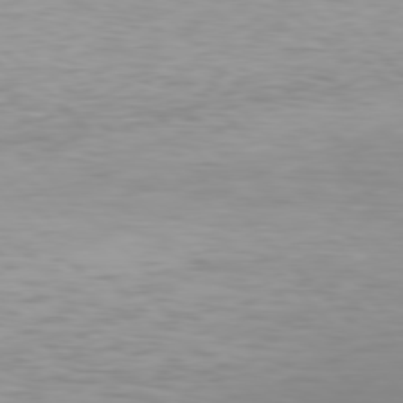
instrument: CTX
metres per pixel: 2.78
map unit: Hpe
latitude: 77.4237
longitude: -174.9325
